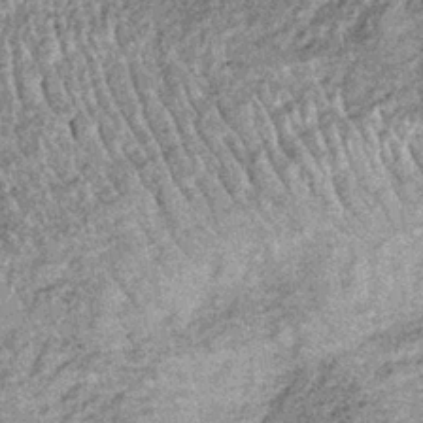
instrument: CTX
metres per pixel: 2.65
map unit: lHb
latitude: -36.8974
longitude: 66.6141
